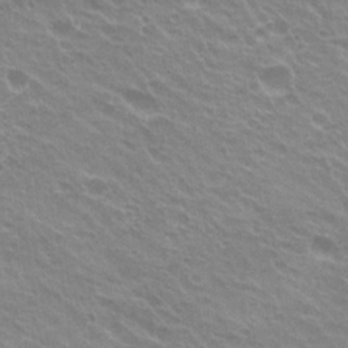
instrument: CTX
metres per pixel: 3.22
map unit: Hto
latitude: 23.9717
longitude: -31.1781
